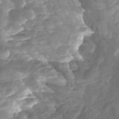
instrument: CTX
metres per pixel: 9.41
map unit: Nhu
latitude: -8.5574
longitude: -79.5182
